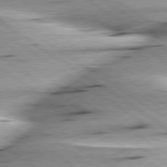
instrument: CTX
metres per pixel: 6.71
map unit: lApd
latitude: 79.4427
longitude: -155.6883
